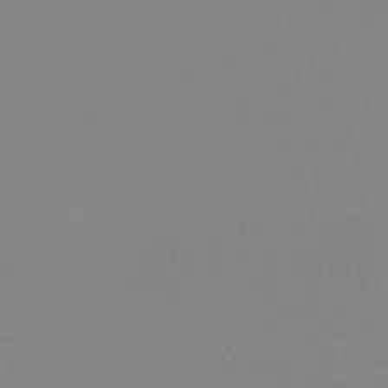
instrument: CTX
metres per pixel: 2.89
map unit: HNb
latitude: -45.7667
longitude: -44.3845
